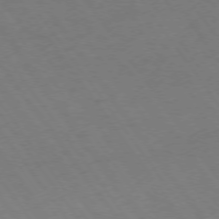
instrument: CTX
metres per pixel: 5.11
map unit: Ap
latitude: -75.7667
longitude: -65.1592
